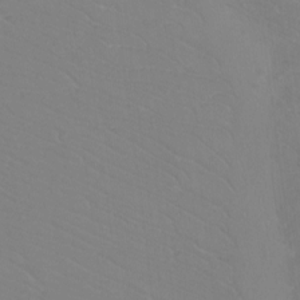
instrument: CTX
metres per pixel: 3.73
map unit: Htu
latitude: -12.1606
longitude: -72.2145
